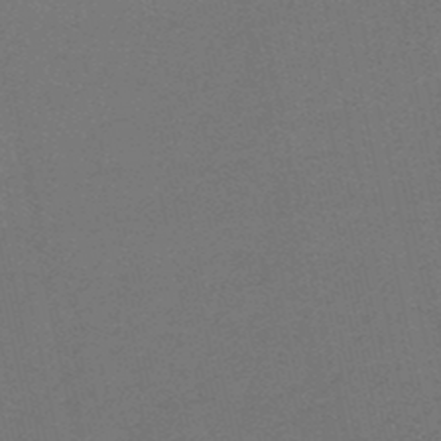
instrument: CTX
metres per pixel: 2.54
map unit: HNb
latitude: -49.4644
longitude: -52.2901
